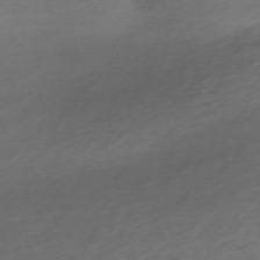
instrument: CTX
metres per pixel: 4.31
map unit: Nhu
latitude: -67.7289
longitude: 39.8423
